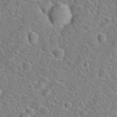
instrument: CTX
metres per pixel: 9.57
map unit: Hto
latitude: 21.2915
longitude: -45.1592
